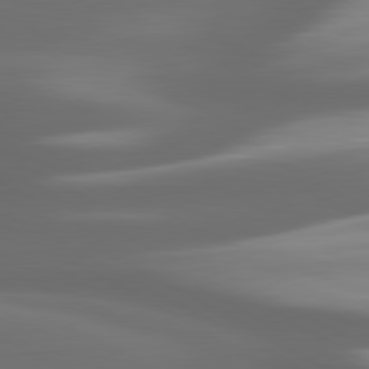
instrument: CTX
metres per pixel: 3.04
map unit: lApd
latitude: 80.3656
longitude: -139.7072
